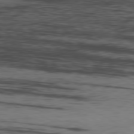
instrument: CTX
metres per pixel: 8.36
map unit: Ap
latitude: -80.5196
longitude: -94.9325
